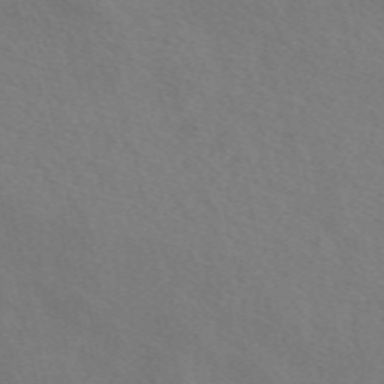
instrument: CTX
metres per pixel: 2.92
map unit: eAb
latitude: 50.7813
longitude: 117.2564
